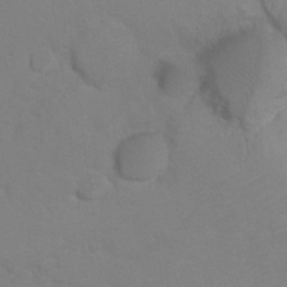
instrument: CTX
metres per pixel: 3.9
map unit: Hto
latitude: 7.0458
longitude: -34.7813
